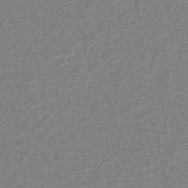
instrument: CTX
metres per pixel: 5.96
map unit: eHh
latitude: -39.9367
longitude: -28.9325
